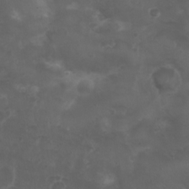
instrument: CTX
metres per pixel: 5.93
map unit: Nhu
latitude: 3.8394
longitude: -15.1215
